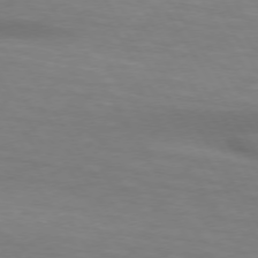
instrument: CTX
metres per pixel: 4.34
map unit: lApd
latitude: 73.8395
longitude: -53.1970
